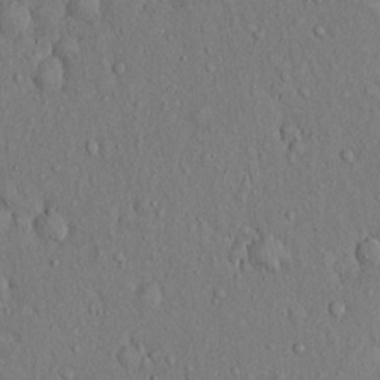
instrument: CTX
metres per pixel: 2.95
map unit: Hto
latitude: 13.6505
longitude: -58.2712
